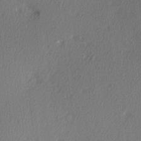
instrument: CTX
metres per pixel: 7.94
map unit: Hve
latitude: 13.5560
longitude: -90.4223
